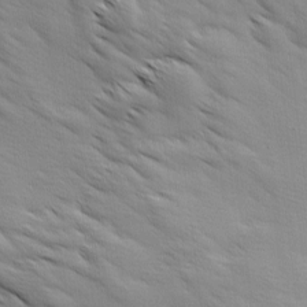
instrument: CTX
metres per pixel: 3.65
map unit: Ave
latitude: 12.2712
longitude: -106.0444
